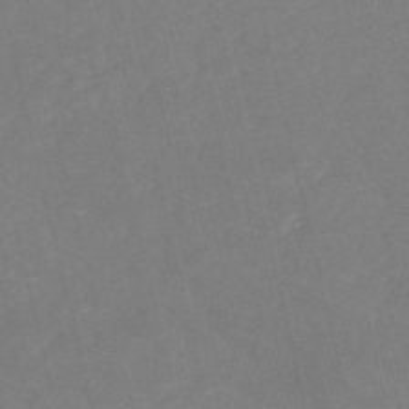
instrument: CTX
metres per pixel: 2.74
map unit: HNb
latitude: -52.8030
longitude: -48.3467
